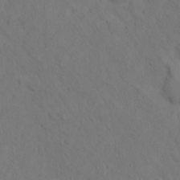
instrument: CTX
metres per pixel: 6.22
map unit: Hto
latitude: 12.2145
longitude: -37.0837
